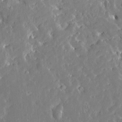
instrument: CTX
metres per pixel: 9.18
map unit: Htu
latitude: -4.0094
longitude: 174.2550
